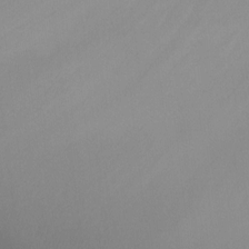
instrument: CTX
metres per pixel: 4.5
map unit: Ht
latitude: -10.5763
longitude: -29.2726
